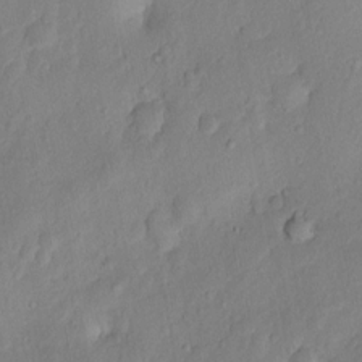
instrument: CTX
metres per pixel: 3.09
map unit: Nhu
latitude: 6.2334
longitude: -24.4978
